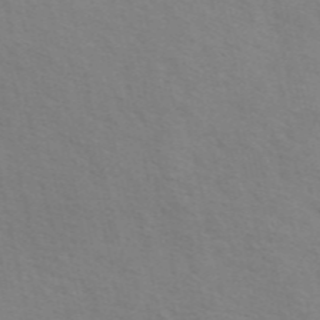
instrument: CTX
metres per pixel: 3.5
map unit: ANa
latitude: 49.2159
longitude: -76.3467
